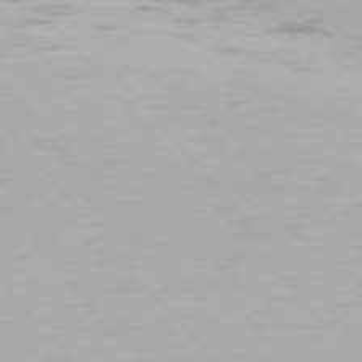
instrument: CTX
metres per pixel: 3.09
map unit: Hpe
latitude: 76.5356
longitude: -135.1592
